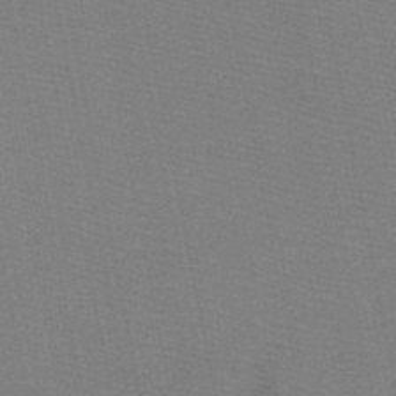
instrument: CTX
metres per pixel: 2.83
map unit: HNb
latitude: -48.8786
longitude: -41.1592
